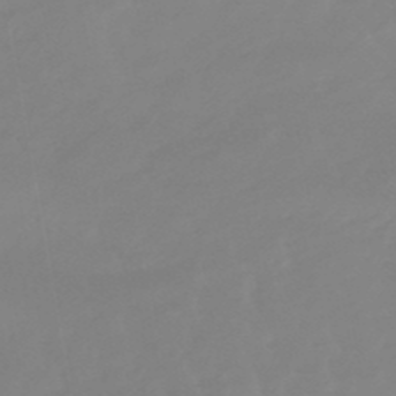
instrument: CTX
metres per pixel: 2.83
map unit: eHb
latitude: -48.8219
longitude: 84.3495
